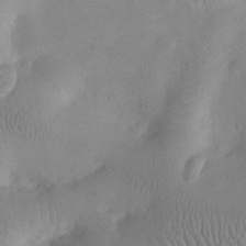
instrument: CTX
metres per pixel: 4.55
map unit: eHh
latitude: 25.3292
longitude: -66.0633
